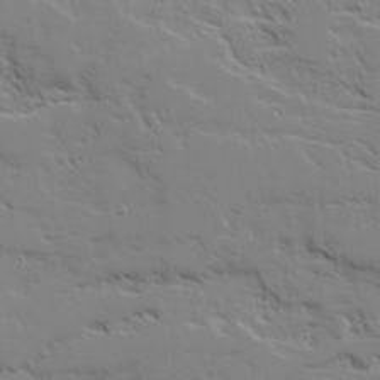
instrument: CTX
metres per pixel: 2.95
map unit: Ave
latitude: 22.8569
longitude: -131.8962
